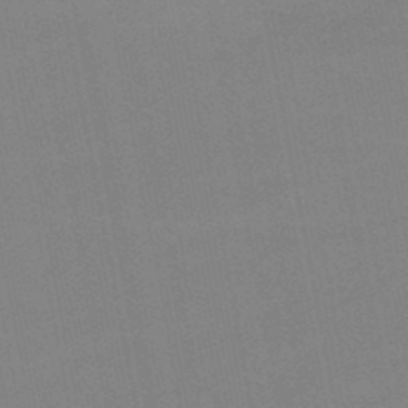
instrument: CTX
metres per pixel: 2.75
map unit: lHb
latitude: -49.1620
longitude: 75.5777
